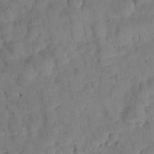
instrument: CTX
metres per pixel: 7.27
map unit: Nhu
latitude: 27.6883
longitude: -72.9892
